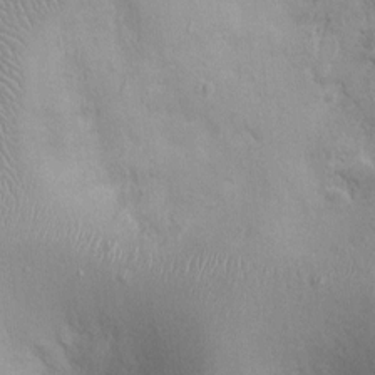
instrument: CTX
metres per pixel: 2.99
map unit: Nhu
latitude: -0.1606
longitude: -15.9717
